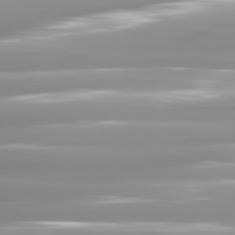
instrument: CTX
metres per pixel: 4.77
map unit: lApd
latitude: 81.8772
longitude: -139.6883
